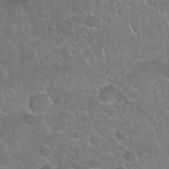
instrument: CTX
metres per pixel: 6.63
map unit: Nhu
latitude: 27.8772
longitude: -61.1970
